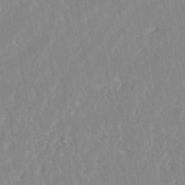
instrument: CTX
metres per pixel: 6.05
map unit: ANa
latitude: -44.8219
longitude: 104.2928
